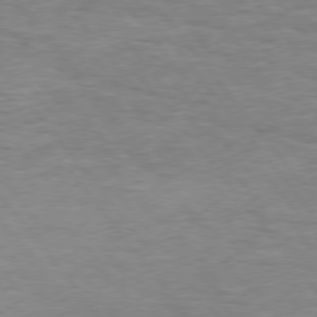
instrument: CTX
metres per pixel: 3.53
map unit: Hpe
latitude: 75.5560
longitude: -151.1781
